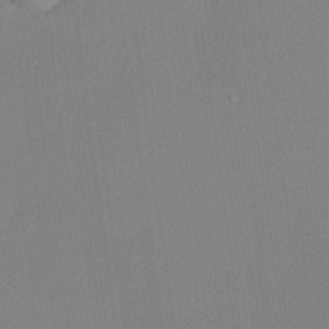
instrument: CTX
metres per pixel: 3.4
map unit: lHvf
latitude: 22.0633
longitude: 140.9353
